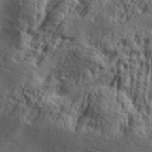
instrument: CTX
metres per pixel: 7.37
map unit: Aa
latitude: 31.7261
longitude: -136.1011
